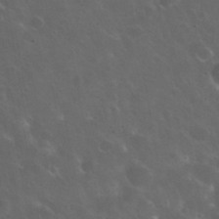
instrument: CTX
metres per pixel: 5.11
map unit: Nhu
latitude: 31.0081
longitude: -55.0269
